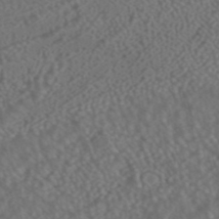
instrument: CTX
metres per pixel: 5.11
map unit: ANa
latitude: 43.4993
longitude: 28.3684
